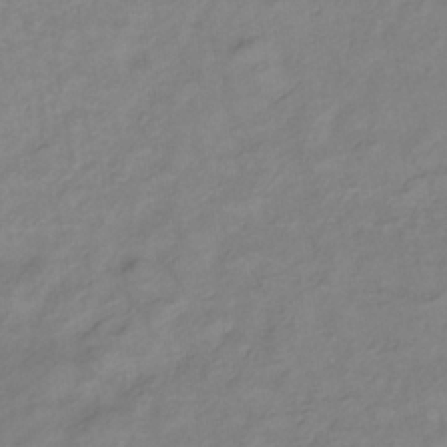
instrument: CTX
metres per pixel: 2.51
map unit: lHb
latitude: -35.1242
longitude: 72.4629
